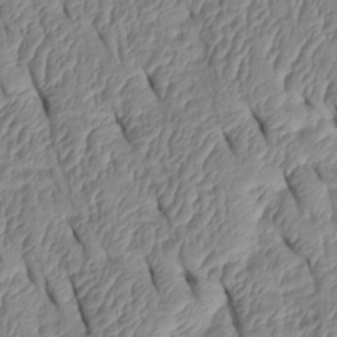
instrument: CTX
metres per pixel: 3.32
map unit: Htu
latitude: 1.6127
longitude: 148.7841
